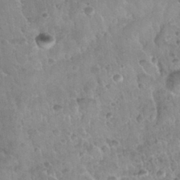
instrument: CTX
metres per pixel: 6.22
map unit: Nhu
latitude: 30.2901
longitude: -53.5560
